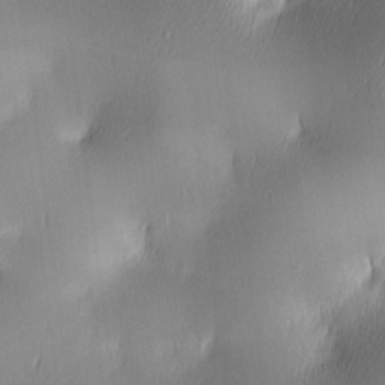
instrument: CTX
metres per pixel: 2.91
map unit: lAa
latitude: 2.3845
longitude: -117.2348
